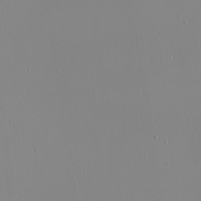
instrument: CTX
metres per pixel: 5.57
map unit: Nhu
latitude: -4.5573
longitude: -82.3278
